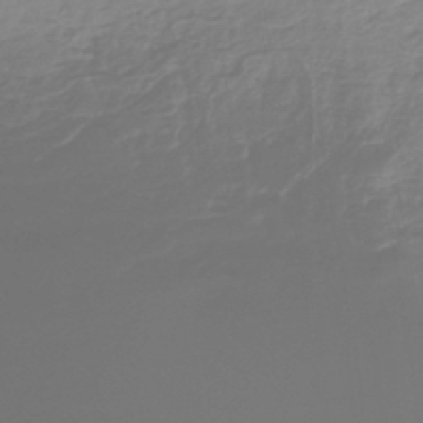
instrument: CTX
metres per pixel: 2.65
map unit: lHb
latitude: -41.7666
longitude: 71.2754
